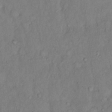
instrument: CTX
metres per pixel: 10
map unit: Hto
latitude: 11.3860
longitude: -60.8380
